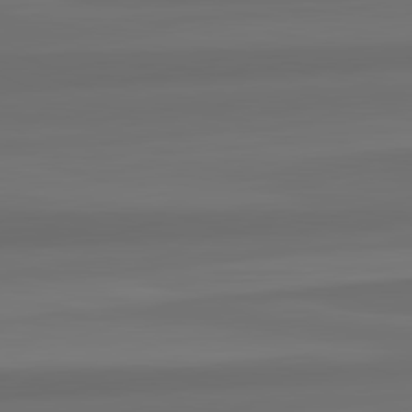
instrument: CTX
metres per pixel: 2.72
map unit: lApd
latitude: 82.2900
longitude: -173.0458
